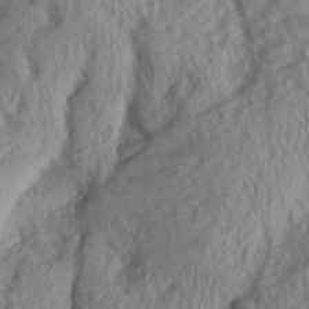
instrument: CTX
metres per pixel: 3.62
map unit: Aa
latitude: 27.4993
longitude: -133.8205
